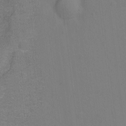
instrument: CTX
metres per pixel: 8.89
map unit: Hto
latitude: -1.1054
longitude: -34.0822
